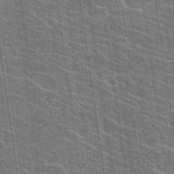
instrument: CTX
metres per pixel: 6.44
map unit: Hto
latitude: 22.6679
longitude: -40.6679
